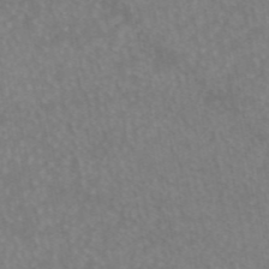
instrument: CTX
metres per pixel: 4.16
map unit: eAb
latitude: 45.3670
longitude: 122.0283
